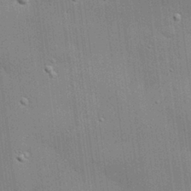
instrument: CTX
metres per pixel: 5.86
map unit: eHh
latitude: 28.0255
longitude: -82.6868
